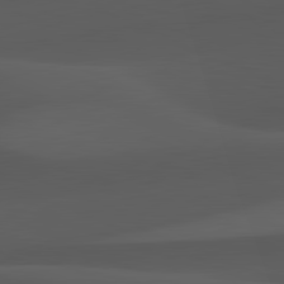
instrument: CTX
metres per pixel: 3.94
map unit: lApd
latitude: 81.8772
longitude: 127.1620
